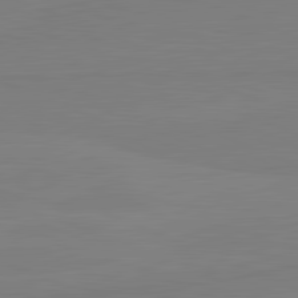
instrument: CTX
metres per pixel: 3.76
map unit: lApd
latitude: 81.9150
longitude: 164.8597
